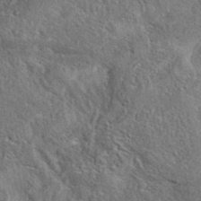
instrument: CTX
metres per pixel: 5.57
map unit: eAb
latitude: 38.6679
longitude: 112.1984
